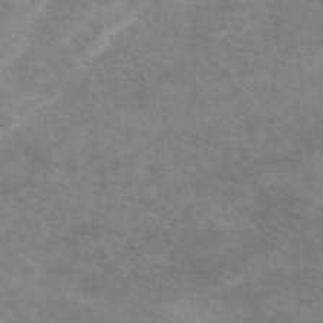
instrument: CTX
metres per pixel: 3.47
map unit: eAb
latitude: 48.2900
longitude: 123.0298
